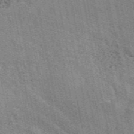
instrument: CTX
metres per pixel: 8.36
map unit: eAb
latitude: 49.1781
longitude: 116.2928
